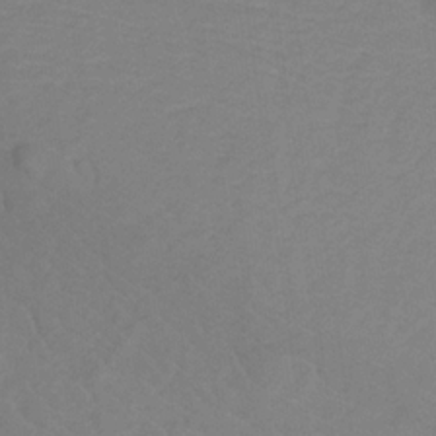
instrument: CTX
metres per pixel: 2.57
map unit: lHb
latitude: -31.7855
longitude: 64.3873
